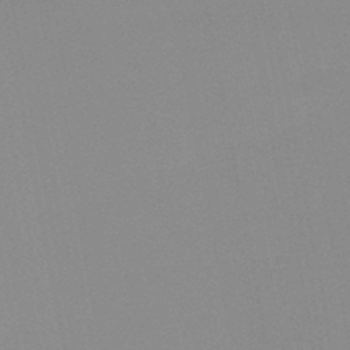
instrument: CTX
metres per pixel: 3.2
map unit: HNb
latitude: -45.2754
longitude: -43.4993
